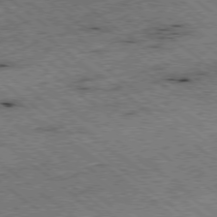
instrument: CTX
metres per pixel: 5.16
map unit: Ap
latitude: -78.7652
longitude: -50.8758
